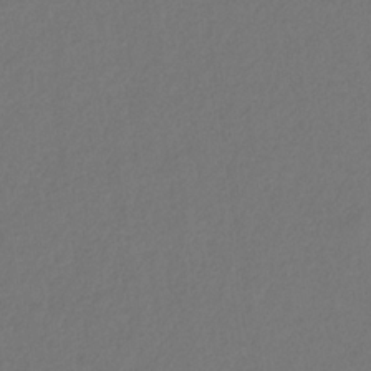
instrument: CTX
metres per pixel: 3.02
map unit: eHb
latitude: -30.1794
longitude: 67.8989
